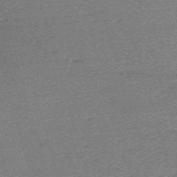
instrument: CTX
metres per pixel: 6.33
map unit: eHh
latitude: -61.7667
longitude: 51.9367
